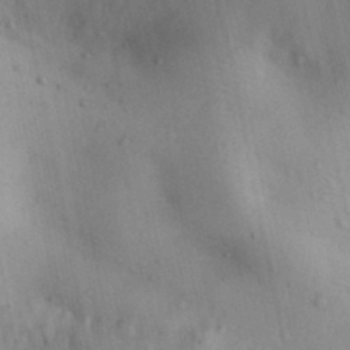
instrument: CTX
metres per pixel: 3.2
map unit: Aa
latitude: 30.9514
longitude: -144.5168
